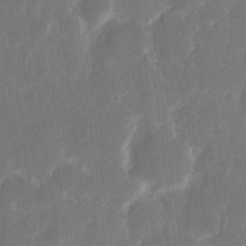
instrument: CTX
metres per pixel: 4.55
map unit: eHh
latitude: 12.1767
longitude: -72.7625
